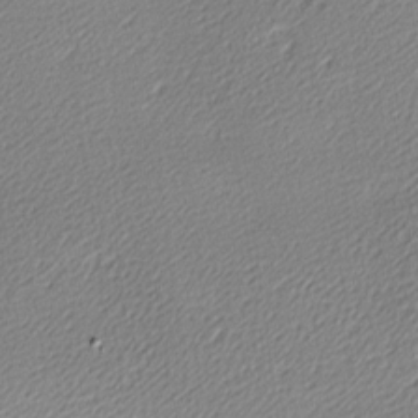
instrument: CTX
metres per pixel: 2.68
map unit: lAa
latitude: -10.2362
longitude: -126.6491
